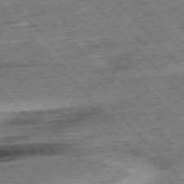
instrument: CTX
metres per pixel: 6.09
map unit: Hpe
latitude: -76.7274
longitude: -16.1767
